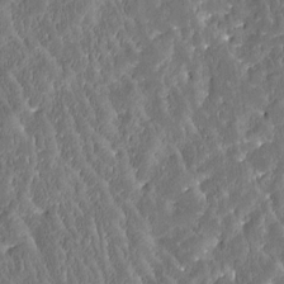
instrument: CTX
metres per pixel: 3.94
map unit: Htu
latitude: -3.6343
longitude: 175.0486
